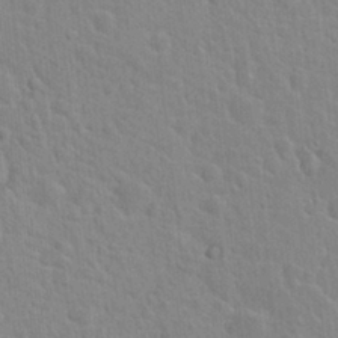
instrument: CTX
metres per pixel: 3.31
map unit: Hto
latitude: 21.3671
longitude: -47.5749
